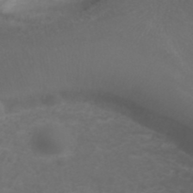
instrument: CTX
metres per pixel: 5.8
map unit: ANa
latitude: 38.8569
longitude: 23.8612
